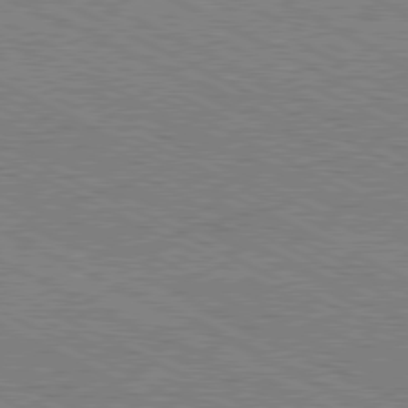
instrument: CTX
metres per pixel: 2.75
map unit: Hpe
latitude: -81.4266
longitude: 20.7841
